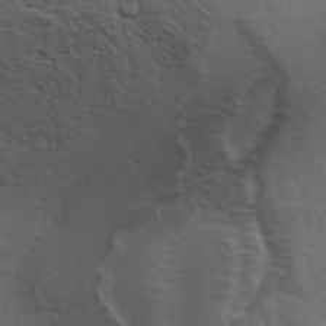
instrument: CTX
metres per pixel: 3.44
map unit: ANa
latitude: 42.9325
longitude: 29.4077
